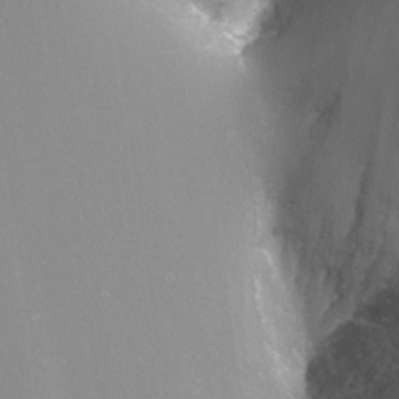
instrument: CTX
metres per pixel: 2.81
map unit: Nhu
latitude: -9.0675
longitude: -78.9703
